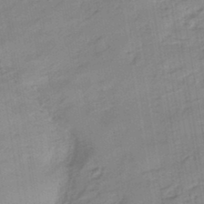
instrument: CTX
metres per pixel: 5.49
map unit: eHb
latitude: -44.7274
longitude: 87.7478
